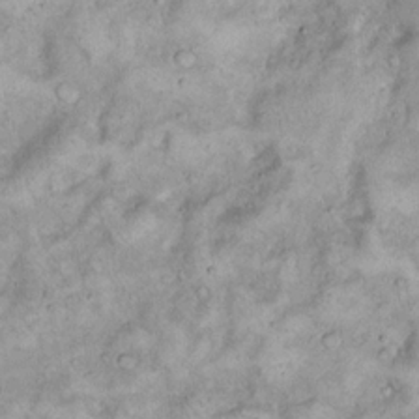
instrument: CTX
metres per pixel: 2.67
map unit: eHh
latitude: 17.1781
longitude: -62.3279
